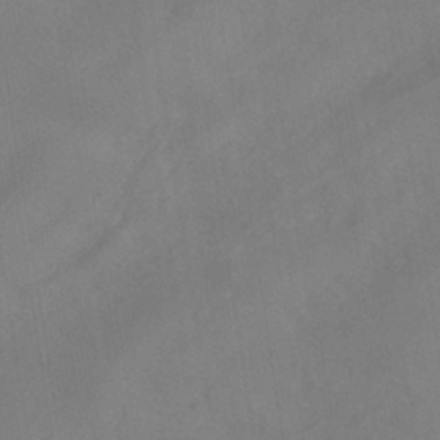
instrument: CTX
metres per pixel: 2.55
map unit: ANa
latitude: -38.4818
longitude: 95.7855
